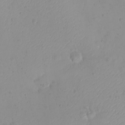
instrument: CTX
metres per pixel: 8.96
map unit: eHh
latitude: -9.4643
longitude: -69.0458
